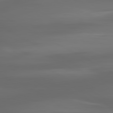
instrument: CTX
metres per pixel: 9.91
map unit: lApd
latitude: 80.7246
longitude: -138.3089
